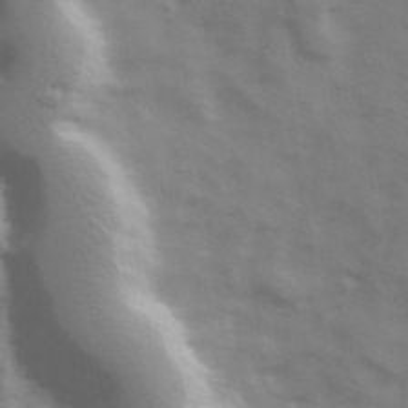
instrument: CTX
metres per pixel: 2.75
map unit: Hve
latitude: 32.8569
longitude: 150.2362
